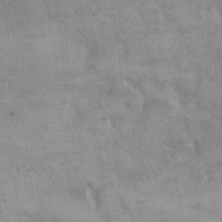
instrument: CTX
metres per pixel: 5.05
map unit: eHh
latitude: 18.9513
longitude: -65.3671
